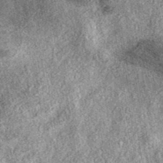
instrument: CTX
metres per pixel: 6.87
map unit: eAb
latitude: 38.5546
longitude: 107.1431
